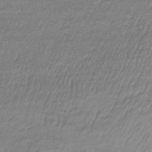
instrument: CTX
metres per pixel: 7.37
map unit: HNb
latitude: -34.0472
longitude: 62.0850
